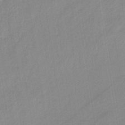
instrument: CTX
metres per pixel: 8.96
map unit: lHb
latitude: -35.6722
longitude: 73.1431
